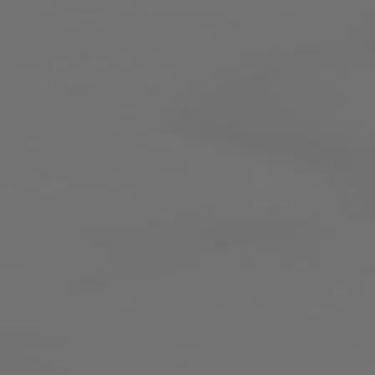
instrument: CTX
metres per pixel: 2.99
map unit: lApd
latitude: 79.1970
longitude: 177.1620
